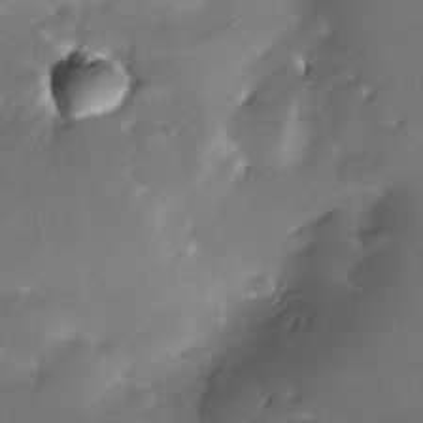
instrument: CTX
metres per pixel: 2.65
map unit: Nhe
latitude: -33.1054
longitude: -117.4615
